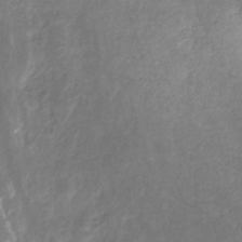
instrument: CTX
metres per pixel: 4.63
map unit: HNhu
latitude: -29.4077
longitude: 66.7463
